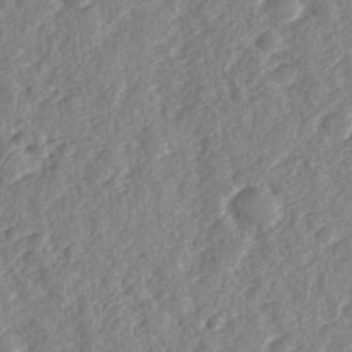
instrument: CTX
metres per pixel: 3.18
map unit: Nhe
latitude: -36.0850
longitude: -177.0647
